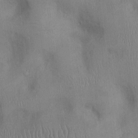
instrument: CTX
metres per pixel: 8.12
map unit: Ht
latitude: 0.2333
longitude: -13.1592
